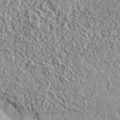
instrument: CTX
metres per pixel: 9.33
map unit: eHh
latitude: 37.2159
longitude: -81.5371
